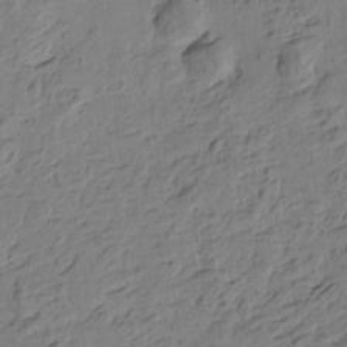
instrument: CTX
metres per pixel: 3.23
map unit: Htu
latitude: -3.8233
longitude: -176.6112
